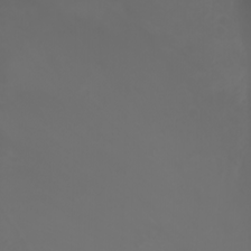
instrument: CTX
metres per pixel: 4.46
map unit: Nhu
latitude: -1.4455
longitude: -77.4804
